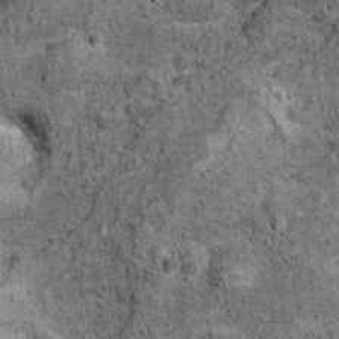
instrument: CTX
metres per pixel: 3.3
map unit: Ht
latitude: 10.5168
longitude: -38.3467
